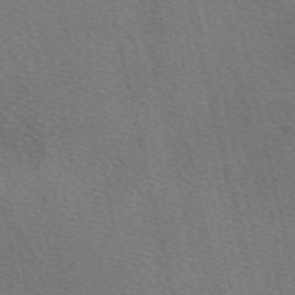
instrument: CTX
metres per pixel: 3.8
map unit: eAb
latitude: 50.9324
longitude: 110.3495
